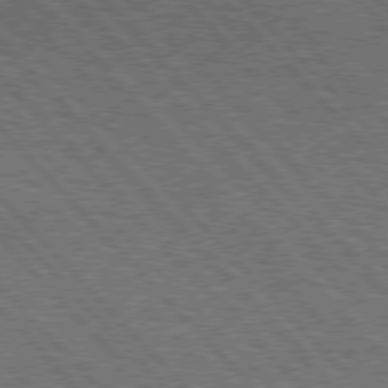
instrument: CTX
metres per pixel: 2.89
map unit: Hpe
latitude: 76.4601
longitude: -168.2901
